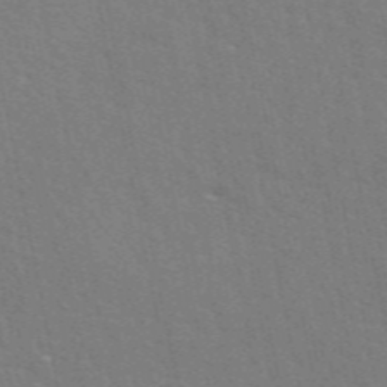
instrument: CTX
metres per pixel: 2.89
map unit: ANa
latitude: 49.0647
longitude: -75.7639
